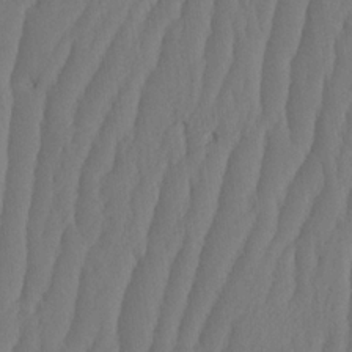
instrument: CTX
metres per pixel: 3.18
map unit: HNhu
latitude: -1.7100
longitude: 14.0283
